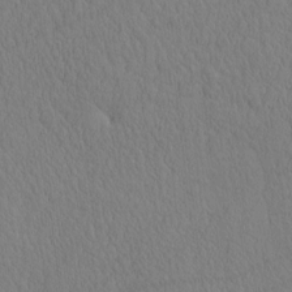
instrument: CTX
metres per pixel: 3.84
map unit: eHh
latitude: -3.3698
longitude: 15.6911
